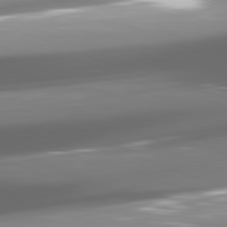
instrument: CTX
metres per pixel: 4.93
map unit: lApd
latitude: 82.2144
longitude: -147.7261
